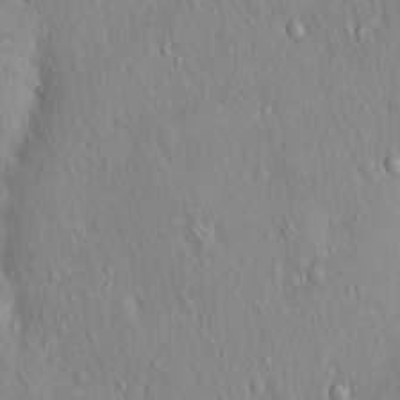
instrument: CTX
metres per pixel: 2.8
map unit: Hto
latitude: 17.1025
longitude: -58.2334
